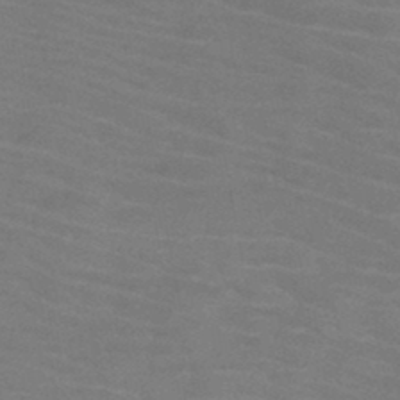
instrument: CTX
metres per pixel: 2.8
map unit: HNb
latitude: -46.1983
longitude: -46.8947
